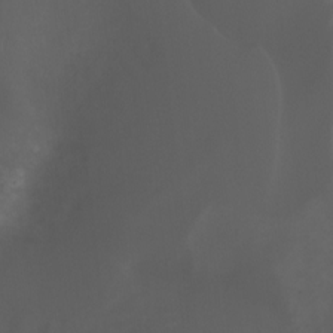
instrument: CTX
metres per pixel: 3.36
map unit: Ht
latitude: -0.0283
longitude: -45.9339
